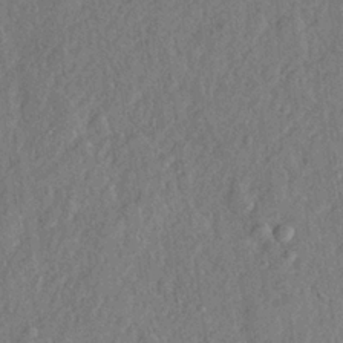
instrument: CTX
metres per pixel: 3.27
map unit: lHvf
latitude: 22.7246
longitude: 144.2362
